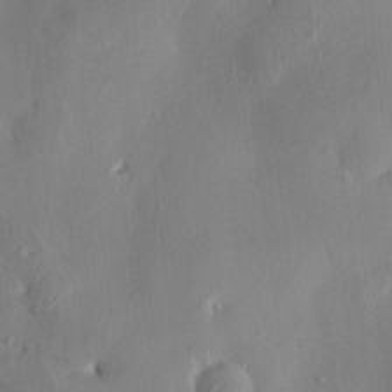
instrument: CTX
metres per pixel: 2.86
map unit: HNhu
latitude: 3.3292
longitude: -7.4048
